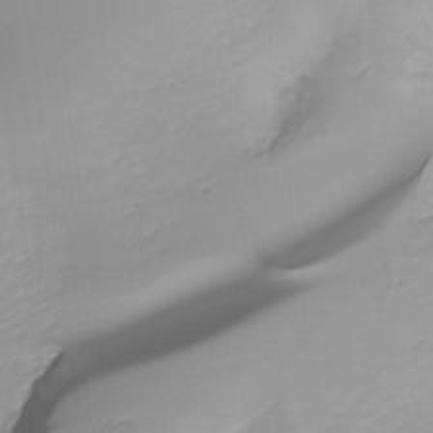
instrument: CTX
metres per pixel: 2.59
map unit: Ht
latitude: -15.1998
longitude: -52.1956
